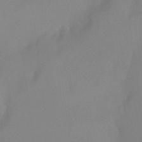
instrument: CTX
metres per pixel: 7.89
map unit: Ht
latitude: 1.1781
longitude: -36.1200
